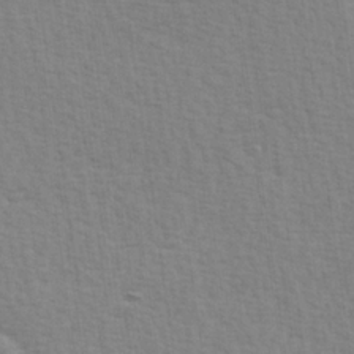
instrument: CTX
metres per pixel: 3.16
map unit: Hve
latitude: 25.8961
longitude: -94.0444
